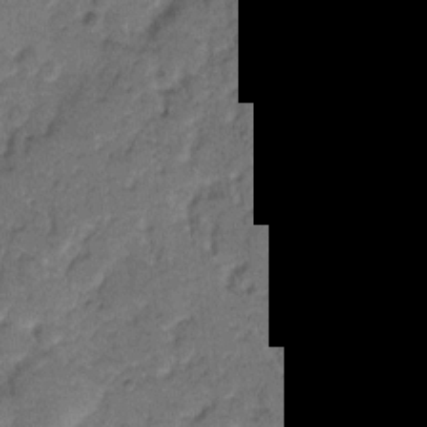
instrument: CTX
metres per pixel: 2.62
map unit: eHh
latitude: 8.1956
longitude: -63.8962
